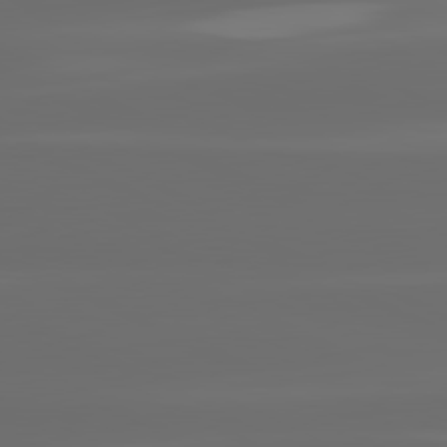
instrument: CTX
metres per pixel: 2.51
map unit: lApd
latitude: 81.0269
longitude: -137.1215
